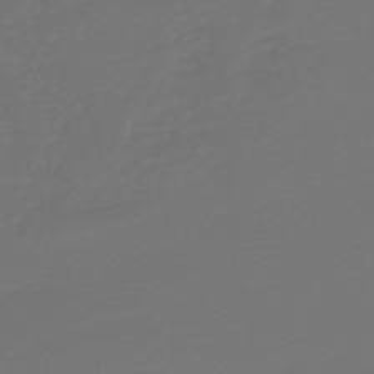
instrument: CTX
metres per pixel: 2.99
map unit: HNb
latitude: -47.2376
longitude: 55.2943
